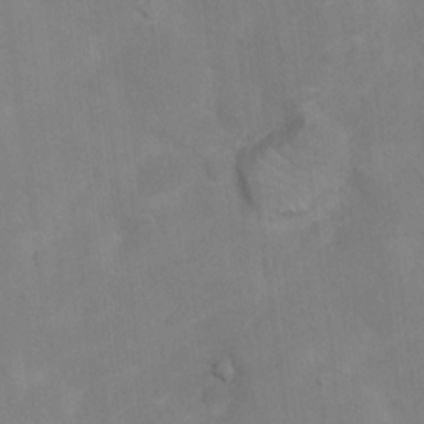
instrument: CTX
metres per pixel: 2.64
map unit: Ht
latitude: 13.4049
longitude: -41.4237
